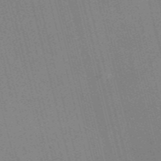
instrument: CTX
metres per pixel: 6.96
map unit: Nve
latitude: -57.8422
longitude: 62.1983
